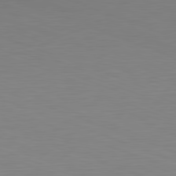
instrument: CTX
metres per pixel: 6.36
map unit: Hpe
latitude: -82.1228
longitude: 9.4265
